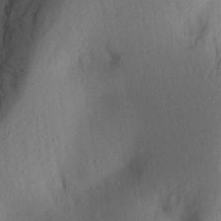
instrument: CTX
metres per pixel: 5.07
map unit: Aa
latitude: 27.7639
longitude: -146.8191
